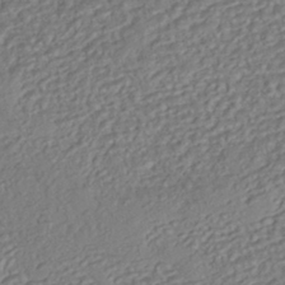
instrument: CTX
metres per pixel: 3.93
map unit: eHh
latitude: -42.3873
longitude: 118.9164
